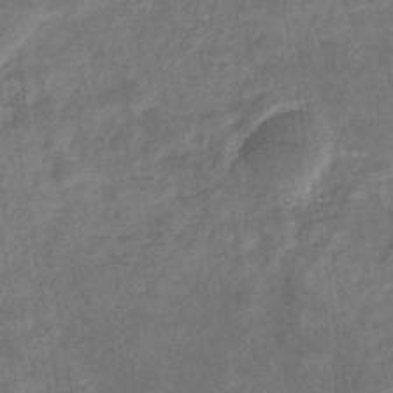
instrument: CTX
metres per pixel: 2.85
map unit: eHb
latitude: -33.7478
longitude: 74.3685
